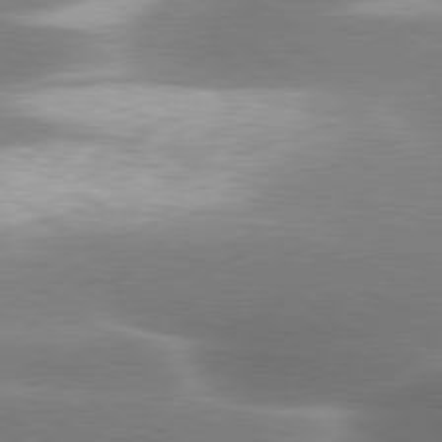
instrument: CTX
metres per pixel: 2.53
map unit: lApd
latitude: 79.9906
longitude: -119.2726
